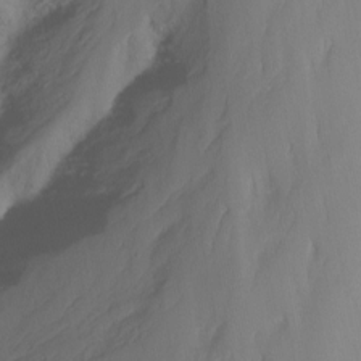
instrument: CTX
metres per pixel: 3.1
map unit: Nhu
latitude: -13.5210
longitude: -66.4034
